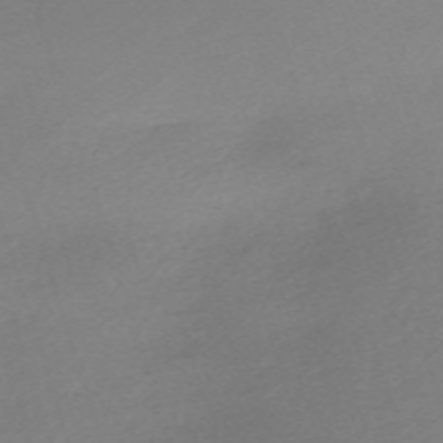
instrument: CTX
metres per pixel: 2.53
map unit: eHh
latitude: -61.8800
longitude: 53.1998
